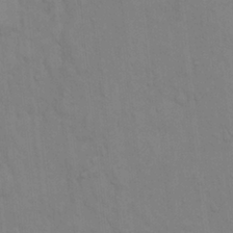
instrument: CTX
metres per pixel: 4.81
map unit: Hto
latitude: 13.8961
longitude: -57.7260
